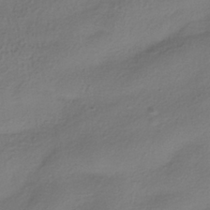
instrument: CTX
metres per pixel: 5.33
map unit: HNhu
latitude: -39.6533
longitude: 102.7841
